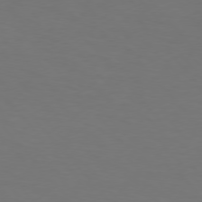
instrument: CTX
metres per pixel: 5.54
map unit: Hpe
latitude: 75.8205
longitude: -133.1592
